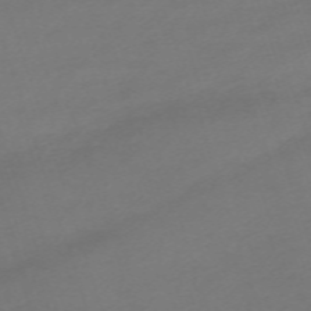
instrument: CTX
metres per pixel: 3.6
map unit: eHh
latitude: -63.2376
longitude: 53.4076
